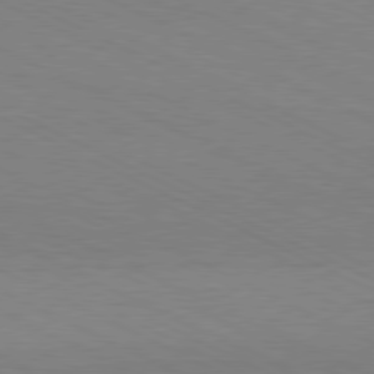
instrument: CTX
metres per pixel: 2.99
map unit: Hpe
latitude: -81.1242
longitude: 13.7856
